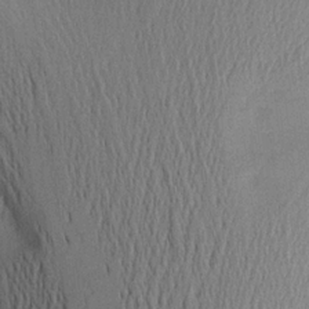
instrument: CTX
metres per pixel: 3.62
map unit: Aa
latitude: 20.4790
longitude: -144.5546
